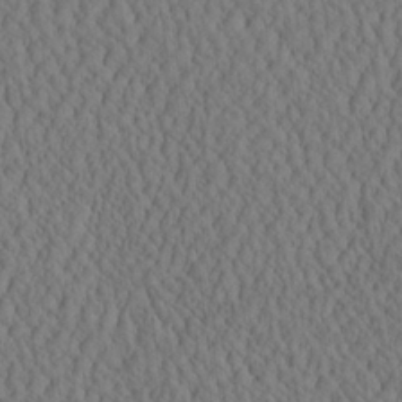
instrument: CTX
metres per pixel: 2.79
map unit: eHh
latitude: -3.1998
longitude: 15.2943
